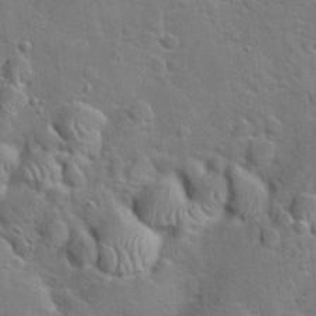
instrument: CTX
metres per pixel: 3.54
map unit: Hto
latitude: 20.1200
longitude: -49.7072
